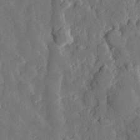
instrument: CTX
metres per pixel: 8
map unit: eHh
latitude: 30.4223
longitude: -78.2145
